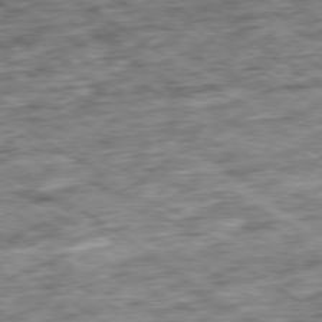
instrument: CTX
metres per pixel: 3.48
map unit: Ap
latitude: -79.4832
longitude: -75.0458
